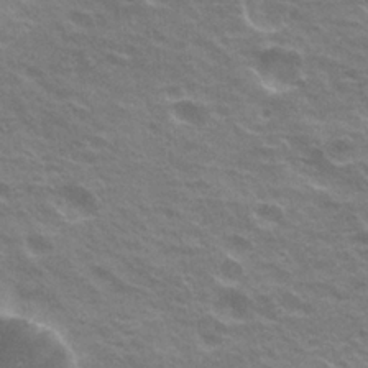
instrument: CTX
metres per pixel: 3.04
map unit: Hto
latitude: 23.6883
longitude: -31.1215
